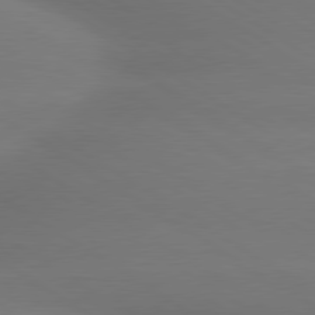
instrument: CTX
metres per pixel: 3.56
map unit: lApd
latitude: 79.7828
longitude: -135.3103
